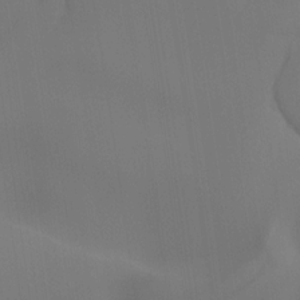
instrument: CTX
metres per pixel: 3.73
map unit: Ht
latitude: -15.4077
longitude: -51.5371
